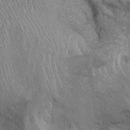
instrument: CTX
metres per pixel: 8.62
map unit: Aa
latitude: -3.5021
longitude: -73.7450
